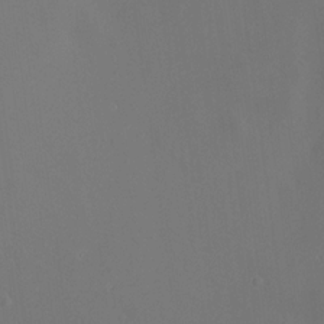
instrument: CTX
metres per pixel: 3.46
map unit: HNhu
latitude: 13.4616
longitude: 12.8786
